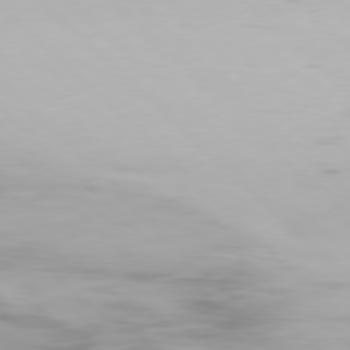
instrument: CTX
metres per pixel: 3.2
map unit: Hpe
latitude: 77.3670
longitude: -171.6505
